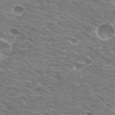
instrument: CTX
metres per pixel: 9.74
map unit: Hto
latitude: 30.4601
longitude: -44.4412
